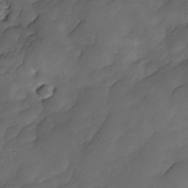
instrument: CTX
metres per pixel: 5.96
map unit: Nhe
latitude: -33.6533
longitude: -143.7639
